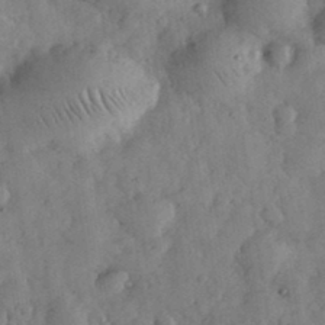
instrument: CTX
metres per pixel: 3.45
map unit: eHh
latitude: 34.3656
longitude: -69.3671
